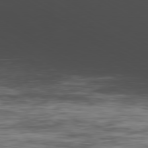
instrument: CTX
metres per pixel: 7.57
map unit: Hpe
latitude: -80.4440
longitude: 18.6707
